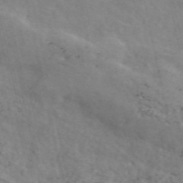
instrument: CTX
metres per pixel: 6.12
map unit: ANa
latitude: 50.4412
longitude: -82.0255
